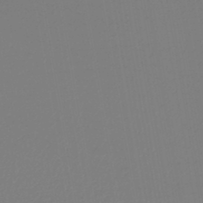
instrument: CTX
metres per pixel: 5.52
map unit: lHb
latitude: -45.4077
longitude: 60.0472
